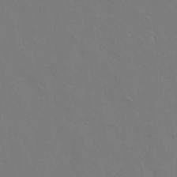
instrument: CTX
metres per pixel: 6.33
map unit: Hto
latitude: -6.8975
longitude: -37.7639
